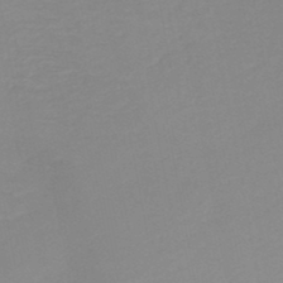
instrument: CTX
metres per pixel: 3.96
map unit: HNb
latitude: -49.0865
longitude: -44.4790
